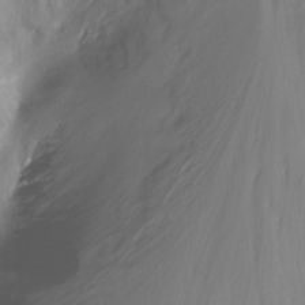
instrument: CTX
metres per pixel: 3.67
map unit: Nhu
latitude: -13.2754
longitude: -62.7624
